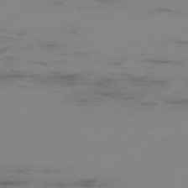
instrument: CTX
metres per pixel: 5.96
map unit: Ap
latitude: -76.1039
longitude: -83.1781
